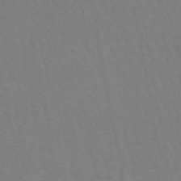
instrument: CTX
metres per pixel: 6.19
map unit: eHb
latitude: -46.7463
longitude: 78.5384
